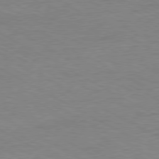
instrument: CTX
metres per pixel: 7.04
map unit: Ap
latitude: -80.5385
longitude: -86.4790
